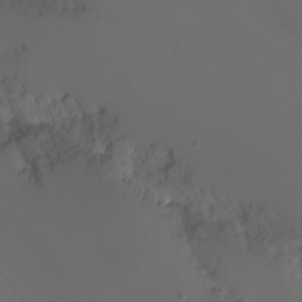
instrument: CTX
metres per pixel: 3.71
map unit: Nhu
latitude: -6.6329
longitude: -84.5357
